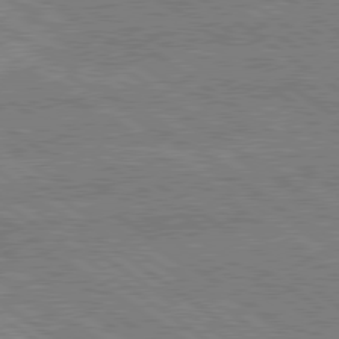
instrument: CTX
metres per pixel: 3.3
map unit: lApd
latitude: 79.3104
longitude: -161.4426
